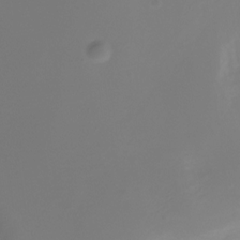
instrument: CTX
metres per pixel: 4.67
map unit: Nve
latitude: -21.9745
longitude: 107.1054
